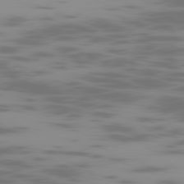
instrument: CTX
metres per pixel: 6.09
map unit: Ap
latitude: -79.2376
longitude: -70.3278
